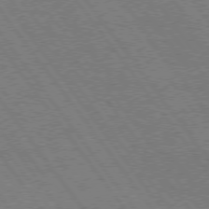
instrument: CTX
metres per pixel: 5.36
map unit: Hpe
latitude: 74.9325
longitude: -139.3293
